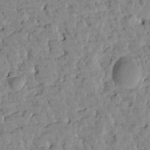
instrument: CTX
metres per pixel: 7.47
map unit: Htu
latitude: 1.8016
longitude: -179.8395
